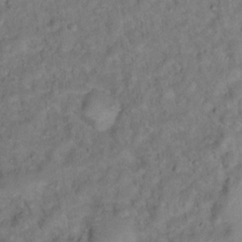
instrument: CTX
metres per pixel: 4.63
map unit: Ht
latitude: 15.4238
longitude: -37.4238
